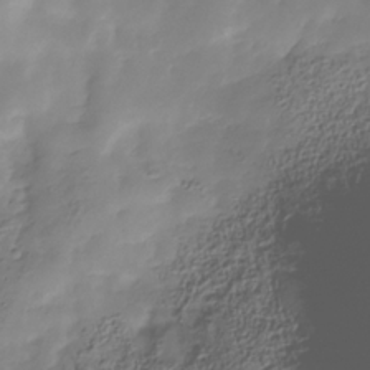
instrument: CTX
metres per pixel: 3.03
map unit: Hve
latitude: -30.1983
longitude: 90.0094
